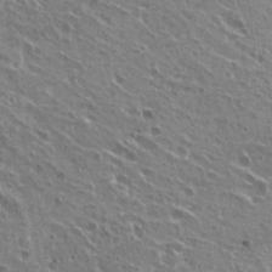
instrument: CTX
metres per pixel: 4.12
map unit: Hto
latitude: 22.3656
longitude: -31.7828
